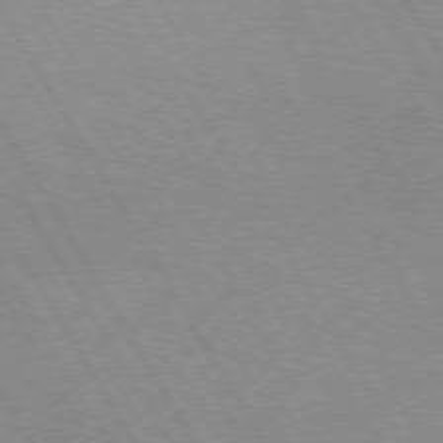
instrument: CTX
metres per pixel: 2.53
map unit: lApd
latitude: 72.7625
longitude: -57.0269
